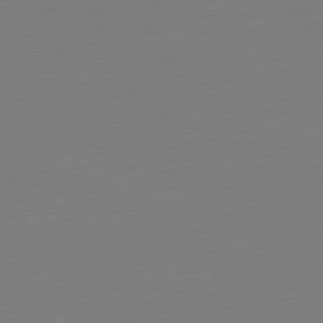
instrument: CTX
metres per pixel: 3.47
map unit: Hpe
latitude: 74.9892
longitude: -123.6316
